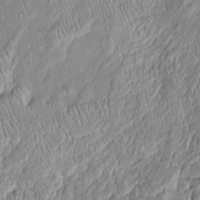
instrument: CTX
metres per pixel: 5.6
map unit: Htu
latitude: -6.0283
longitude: 157.9178
